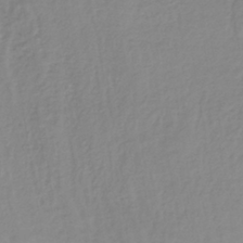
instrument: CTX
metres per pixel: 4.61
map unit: lHb
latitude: -40.3495
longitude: 70.1228
